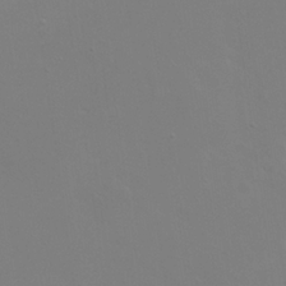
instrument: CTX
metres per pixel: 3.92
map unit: eHh
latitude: 23.9339
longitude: -65.8016
